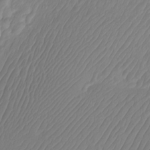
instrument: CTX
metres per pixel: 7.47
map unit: Aa
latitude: -12.5007
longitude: -68.5735
